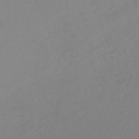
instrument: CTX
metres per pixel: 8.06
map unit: lHb
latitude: -38.6897
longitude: 68.3684
